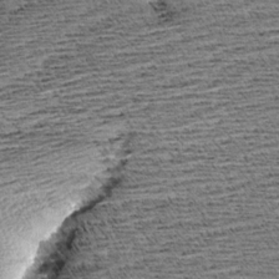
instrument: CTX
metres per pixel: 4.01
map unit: Aa
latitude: 7.8772
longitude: -137.5938
